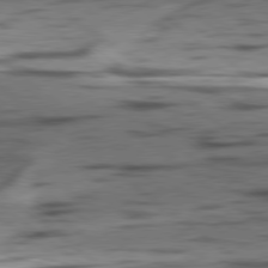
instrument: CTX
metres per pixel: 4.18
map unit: lApd
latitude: 78.7813
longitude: -50.8380
